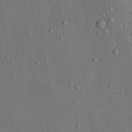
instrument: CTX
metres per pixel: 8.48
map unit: lAa
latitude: 22.8947
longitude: -137.8206
